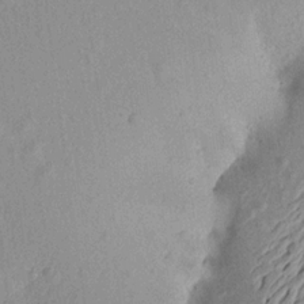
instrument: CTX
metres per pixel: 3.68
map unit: Aa
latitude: 18.3845
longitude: -144.4412
